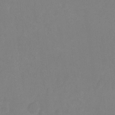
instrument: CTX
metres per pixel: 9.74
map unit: Ht
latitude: -9.2565
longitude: -34.5734
